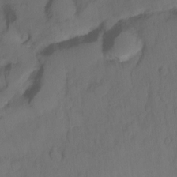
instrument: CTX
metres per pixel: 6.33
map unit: Ht
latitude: -15.5399
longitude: -51.8016
